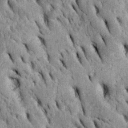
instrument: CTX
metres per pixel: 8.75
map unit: Htu
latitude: -2.1794
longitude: 151.6532
